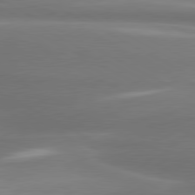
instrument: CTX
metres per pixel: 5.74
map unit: lApd
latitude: 80.5357
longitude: -135.8961
